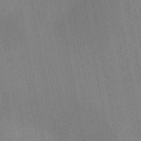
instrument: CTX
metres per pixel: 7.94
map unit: Nhu
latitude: -11.4643
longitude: -21.8773
